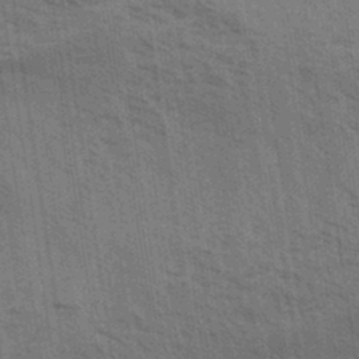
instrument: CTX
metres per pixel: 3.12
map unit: Aa
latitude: 32.9136
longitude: -139.8961
